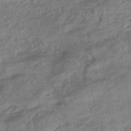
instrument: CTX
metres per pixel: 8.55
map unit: eHb
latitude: -43.9178
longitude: 84.8219
